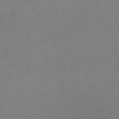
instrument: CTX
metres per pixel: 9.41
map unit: HNhu
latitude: -44.4818
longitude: 91.3699
